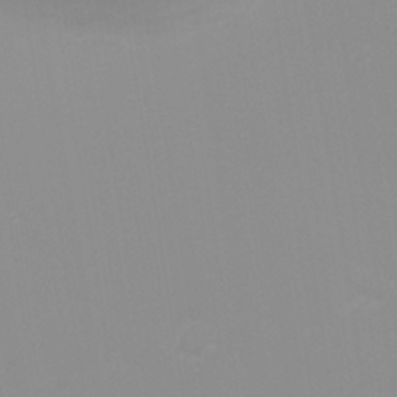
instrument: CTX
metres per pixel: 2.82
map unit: Nhu
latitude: -0.3307
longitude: -78.2712
